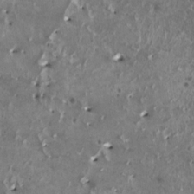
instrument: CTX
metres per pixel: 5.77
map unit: HNhu
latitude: 1.7260
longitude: 5.4832
